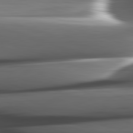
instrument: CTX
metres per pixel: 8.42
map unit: lApd
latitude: 82.2711
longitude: -145.0458
